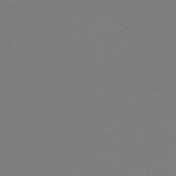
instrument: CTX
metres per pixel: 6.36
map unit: eHh
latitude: -62.9163
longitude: 52.5195
